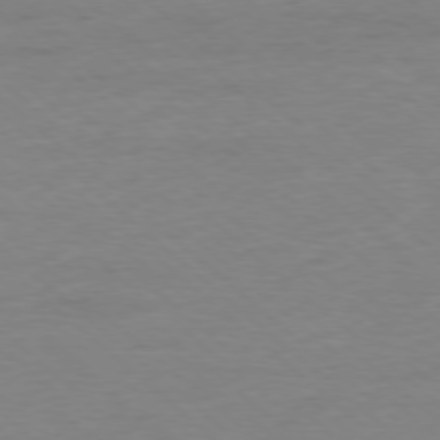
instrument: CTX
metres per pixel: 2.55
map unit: Hpe
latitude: -78.4629
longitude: -20.6680
